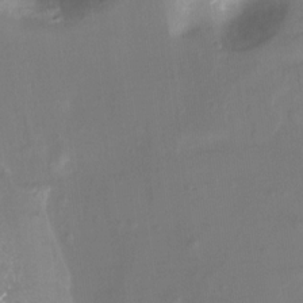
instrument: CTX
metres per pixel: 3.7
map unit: Ht
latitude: -12.1417
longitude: -45.7449
